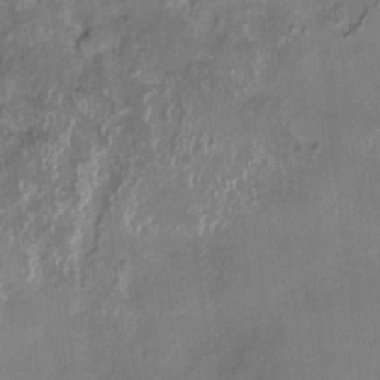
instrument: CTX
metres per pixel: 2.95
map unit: HNhu
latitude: 3.7638
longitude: 8.6518
